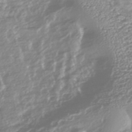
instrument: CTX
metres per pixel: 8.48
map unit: HNhu
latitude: -44.8408
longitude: 96.5007
